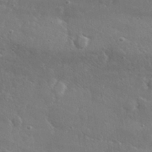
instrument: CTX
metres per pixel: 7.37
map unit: lHvf
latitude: 30.8380
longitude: -89.3671
